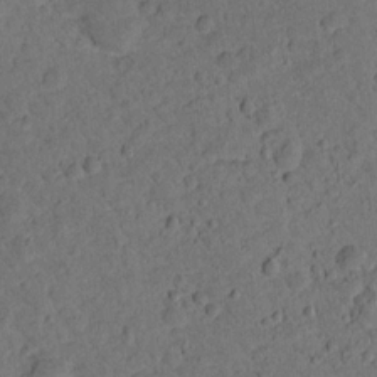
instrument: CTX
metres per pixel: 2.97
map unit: lHvf
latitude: 14.2901
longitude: 178.5007
